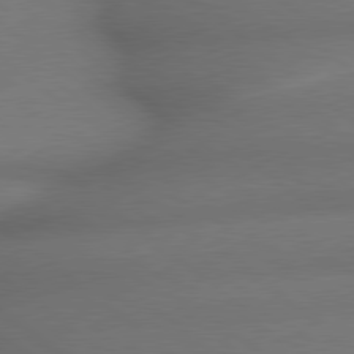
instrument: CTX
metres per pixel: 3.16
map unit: lApd
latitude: 79.2348
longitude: -167.0269
